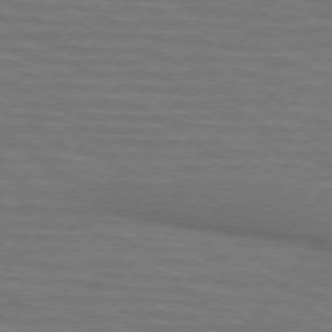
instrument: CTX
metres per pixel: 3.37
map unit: lApd
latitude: 74.8380
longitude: -55.8205
